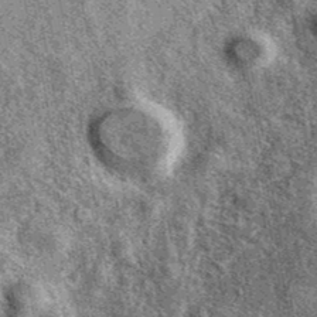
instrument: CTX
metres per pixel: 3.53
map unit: eAb
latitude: 39.7450
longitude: 108.1228
